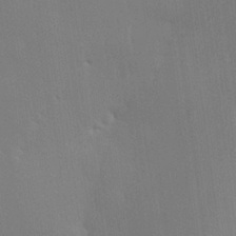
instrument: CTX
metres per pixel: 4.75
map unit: lHvf
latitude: 21.6127
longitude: 146.1606
